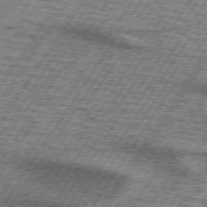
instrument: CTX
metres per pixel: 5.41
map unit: lApd
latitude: 73.3104
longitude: -70.9136
